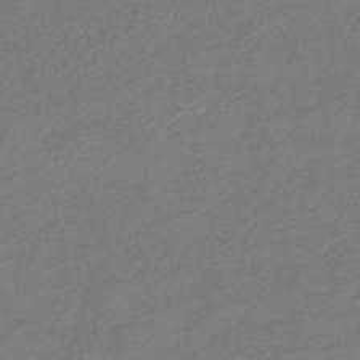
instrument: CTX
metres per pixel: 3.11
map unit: eHb
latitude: -45.1809
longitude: 88.7274
